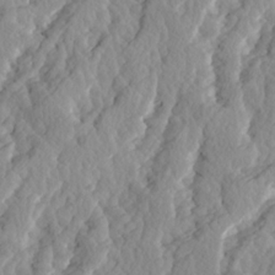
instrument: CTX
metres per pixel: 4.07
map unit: Ave
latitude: 14.5357
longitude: -135.2348
